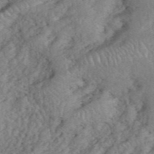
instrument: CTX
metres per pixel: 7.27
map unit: eHh
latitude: 39.3104
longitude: -56.0822
